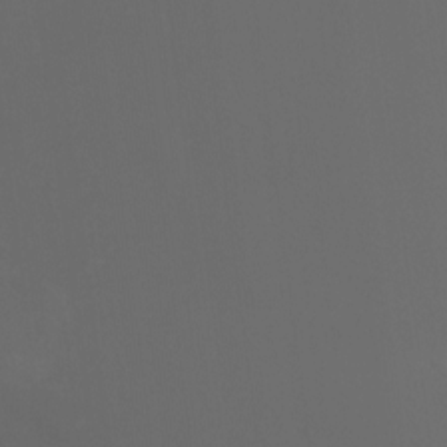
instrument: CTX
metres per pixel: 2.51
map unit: Htu
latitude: -13.0487
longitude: -47.8206
